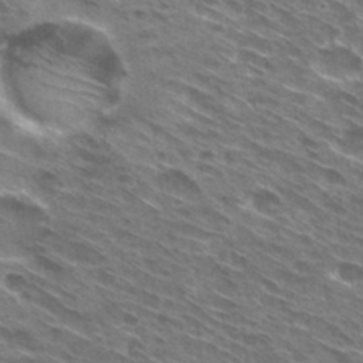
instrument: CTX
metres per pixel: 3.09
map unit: Hto
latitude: 30.1011
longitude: -44.7246
